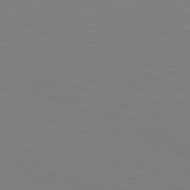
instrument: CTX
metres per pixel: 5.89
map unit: Hpe
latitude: -81.6155
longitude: 8.1228
